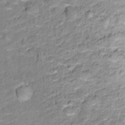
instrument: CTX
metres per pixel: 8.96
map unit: Ht
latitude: 12.0822
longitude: -38.1200
